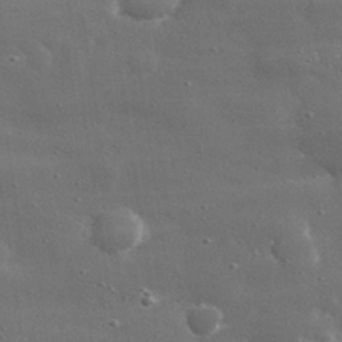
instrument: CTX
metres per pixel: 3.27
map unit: lHvf
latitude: 30.9514
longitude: -89.3671
